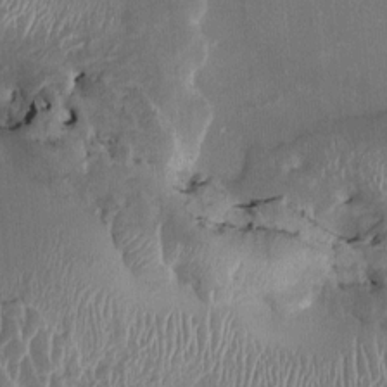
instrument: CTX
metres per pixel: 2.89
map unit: HNhu
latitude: 3.8583
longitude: -5.9906
